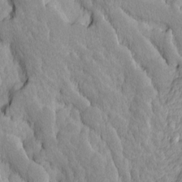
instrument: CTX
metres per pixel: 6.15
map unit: Ave
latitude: -11.2565
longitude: -118.4601
